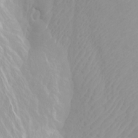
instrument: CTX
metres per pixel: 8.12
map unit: Htu
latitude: -4.2172
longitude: -72.5546
